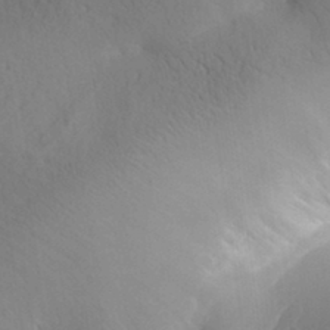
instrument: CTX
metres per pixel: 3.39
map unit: Aa
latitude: 30.4412
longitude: -141.5938
